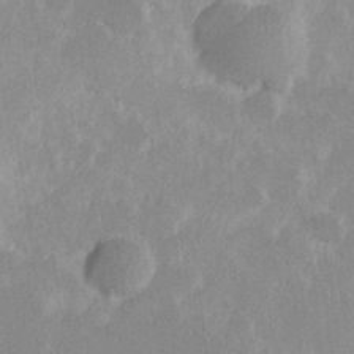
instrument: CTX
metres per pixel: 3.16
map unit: Hve
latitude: 24.9702
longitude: 145.1242
